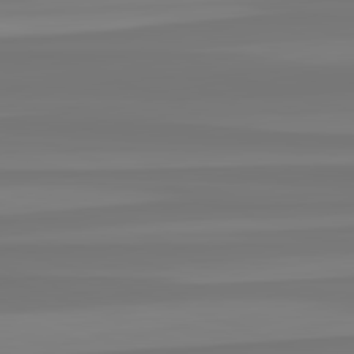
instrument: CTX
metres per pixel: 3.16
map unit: lApd
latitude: 82.5734
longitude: -176.4790
